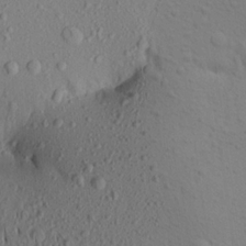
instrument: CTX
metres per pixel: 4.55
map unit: Aa
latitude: 21.4994
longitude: -146.1767
